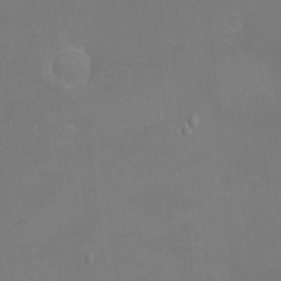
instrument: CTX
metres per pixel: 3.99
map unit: eHh
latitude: -1.8045
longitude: -78.8191
